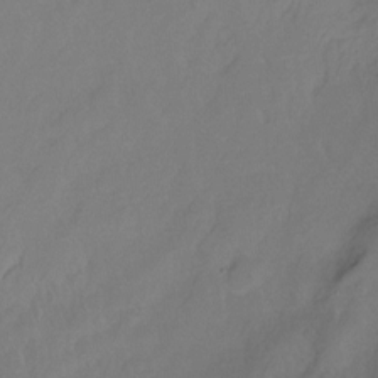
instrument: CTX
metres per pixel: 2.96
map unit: Ht
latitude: -14.9542
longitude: -42.6302
